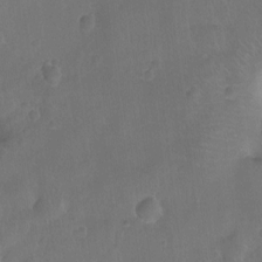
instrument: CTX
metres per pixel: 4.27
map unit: Ht
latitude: -10.9164
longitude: -22.2711
